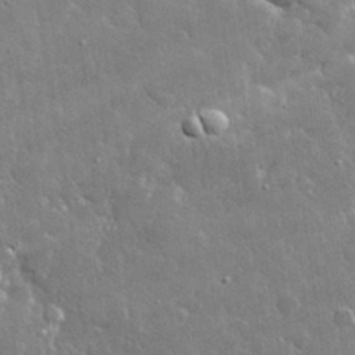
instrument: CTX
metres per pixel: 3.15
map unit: lHvf
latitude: 32.4979
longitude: -92.6868
